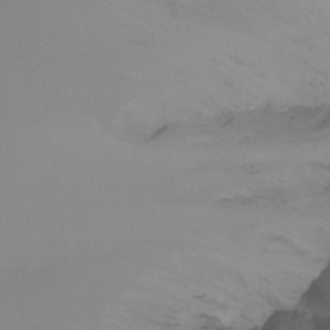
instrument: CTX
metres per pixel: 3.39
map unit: Ht
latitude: -15.3888
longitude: -49.2726
